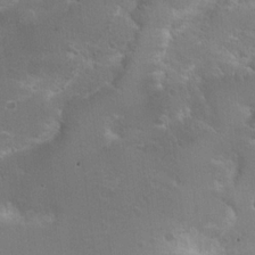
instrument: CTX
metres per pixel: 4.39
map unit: Hto
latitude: 18.2711
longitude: -36.2523
